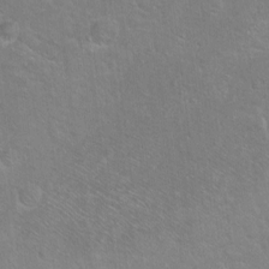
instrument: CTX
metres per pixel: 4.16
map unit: Ht
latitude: -7.1431
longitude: -36.6302
